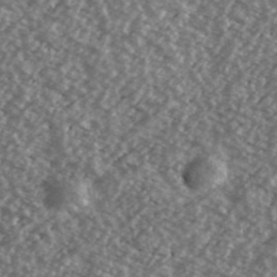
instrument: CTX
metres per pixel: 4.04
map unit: Ave
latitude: 39.8205
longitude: -111.5749
